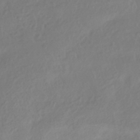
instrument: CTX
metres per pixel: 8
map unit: HNhu
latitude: -41.4265
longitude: 93.3132
